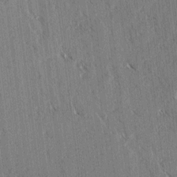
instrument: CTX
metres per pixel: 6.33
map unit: lAvf
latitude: 3.9150
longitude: -105.5749
